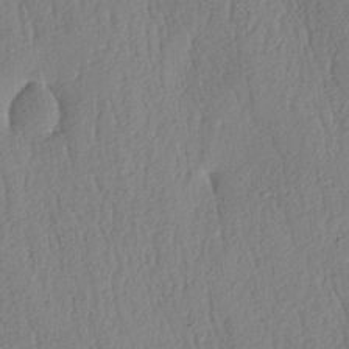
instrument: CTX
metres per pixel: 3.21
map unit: lAa
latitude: -8.2172
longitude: -129.2537
